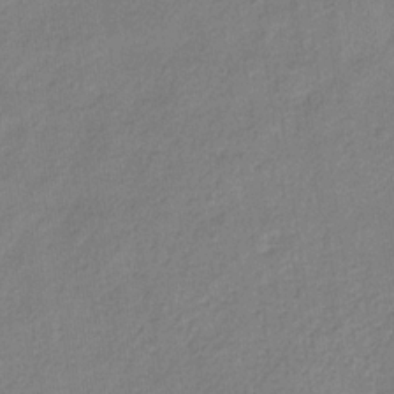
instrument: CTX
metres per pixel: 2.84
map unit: eHb
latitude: -30.2550
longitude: 64.3684
